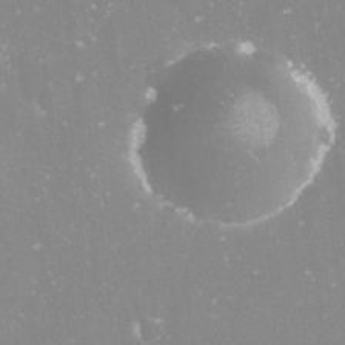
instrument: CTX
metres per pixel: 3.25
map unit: Nve
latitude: -17.8612
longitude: -59.2726
